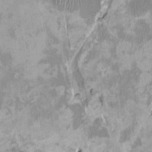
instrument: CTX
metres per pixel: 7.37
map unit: HNhu
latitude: 3.1592
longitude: -3.9150
